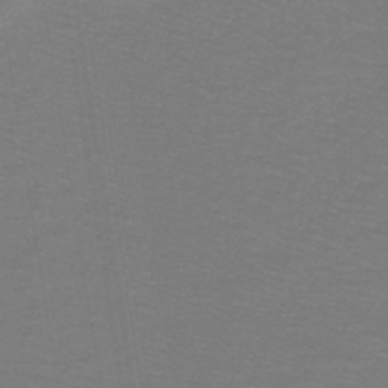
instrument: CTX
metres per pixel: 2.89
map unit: lHb
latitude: -43.0108
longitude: 56.2550
